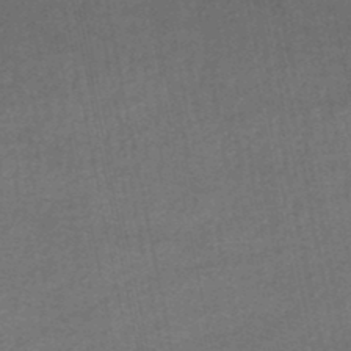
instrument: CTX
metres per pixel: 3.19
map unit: HNhu
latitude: -48.5196
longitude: 101.6343
